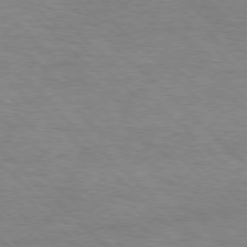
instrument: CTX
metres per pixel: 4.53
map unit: lApd
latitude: 75.5938
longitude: -84.1011
